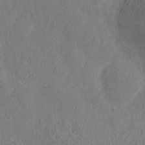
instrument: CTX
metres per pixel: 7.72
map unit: Nhe
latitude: -37.0675
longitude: 139.5399
